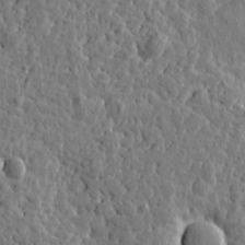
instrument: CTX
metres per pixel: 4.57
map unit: Htu
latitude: -0.1417
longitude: -178.1200
